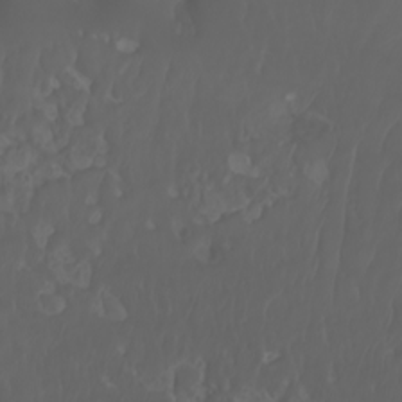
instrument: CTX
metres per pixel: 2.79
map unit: Nhu
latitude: -7.9367
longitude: -82.0444
